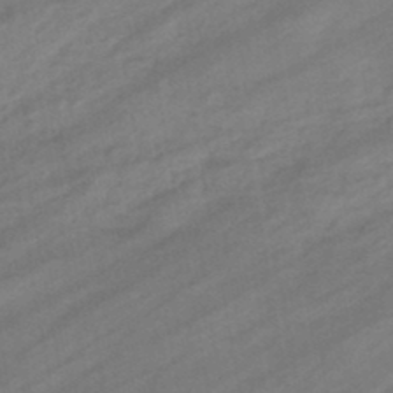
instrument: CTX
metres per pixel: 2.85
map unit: eHb
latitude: -44.6707
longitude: 85.5777
